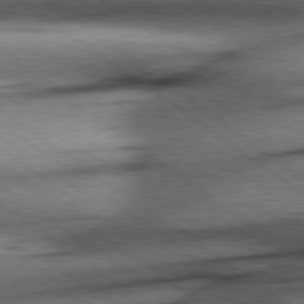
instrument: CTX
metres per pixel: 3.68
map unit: Hpe
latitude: 78.6113
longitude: -155.5371
